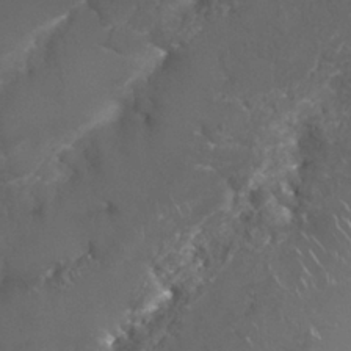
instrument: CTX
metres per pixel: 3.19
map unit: Nhu
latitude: 26.9136
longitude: -60.9702
